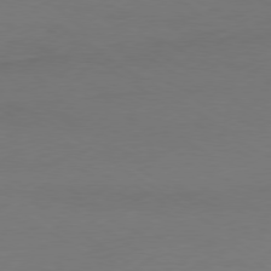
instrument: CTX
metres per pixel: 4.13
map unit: Ap
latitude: -79.9745
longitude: -59.5371
